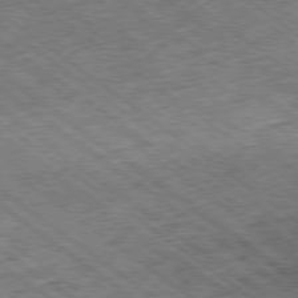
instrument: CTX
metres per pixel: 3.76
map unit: Ap
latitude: -79.2942
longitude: -50.8191
